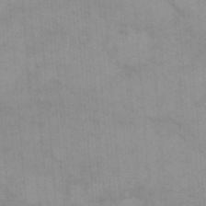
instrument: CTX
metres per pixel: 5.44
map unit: eHh
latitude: 18.0822
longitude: -64.0255
